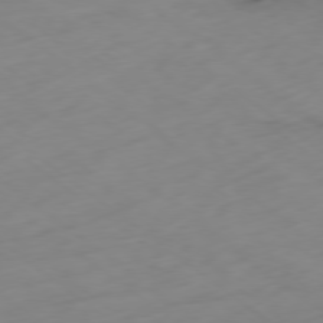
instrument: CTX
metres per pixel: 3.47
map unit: Ap
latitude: -79.0864
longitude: -59.1025
